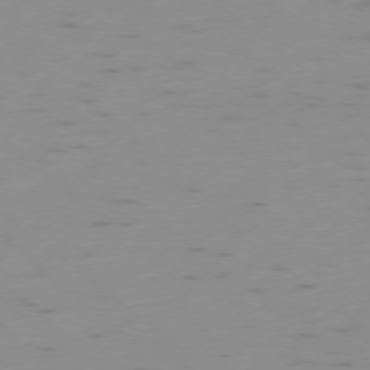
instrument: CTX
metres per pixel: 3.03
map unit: Ap
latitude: -78.4251
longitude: -63.3671
